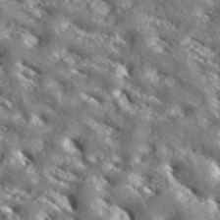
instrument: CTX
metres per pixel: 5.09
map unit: ANa
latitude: 39.8772
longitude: 30.1983
